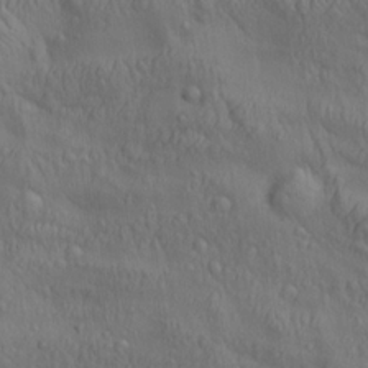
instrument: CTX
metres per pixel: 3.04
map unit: lAa
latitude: 22.6301
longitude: -137.8584
